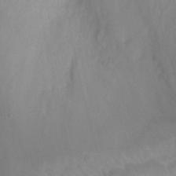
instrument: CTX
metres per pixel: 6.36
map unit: Nhu
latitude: 26.1578
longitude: -54.5923
